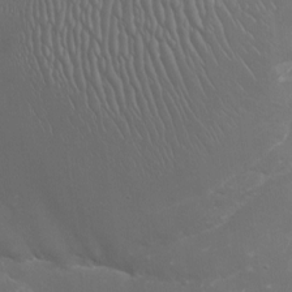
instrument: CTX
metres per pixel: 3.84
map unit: Nhu
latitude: -15.9745
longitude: -58.0255
